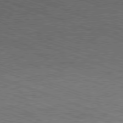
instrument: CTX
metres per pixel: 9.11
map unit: Ap
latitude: -81.7289
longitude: -74.0822
